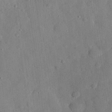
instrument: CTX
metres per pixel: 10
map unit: eHh
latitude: 27.7261
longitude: -77.8394
